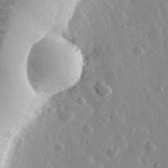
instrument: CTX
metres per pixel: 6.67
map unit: eHh
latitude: 33.0647
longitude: -80.6113
